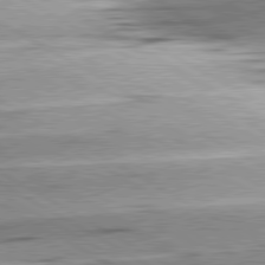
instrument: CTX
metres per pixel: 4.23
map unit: lApd
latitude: 80.4979
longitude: -156.6868
